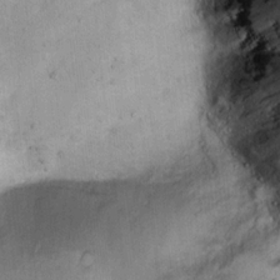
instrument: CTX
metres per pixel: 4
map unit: Ht
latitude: 14.5357
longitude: -40.8757
